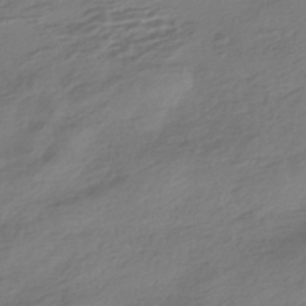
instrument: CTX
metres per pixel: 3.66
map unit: HNhu
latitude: -42.6707
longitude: 104.7463
